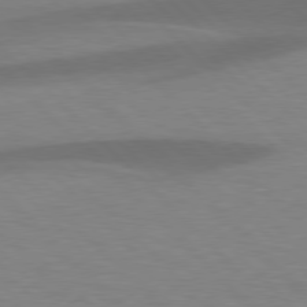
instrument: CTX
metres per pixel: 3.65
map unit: lApd
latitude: 77.5560
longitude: -59.7450
